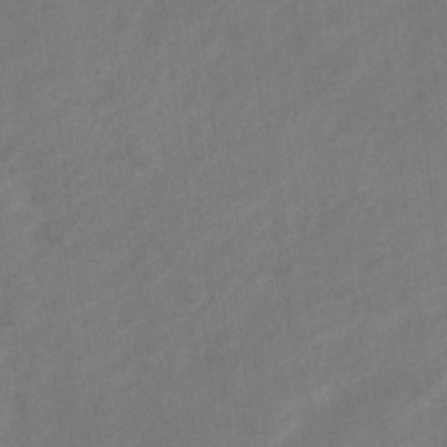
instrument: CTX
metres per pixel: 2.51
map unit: Nve
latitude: -19.9367
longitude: 108.3117
